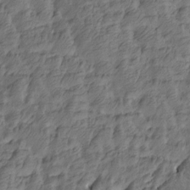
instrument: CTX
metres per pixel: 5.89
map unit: Htu
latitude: -5.2942
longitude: -177.8016
